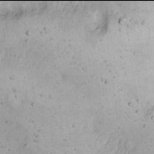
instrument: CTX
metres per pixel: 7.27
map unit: Nhu
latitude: 21.9906
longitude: -70.1767
